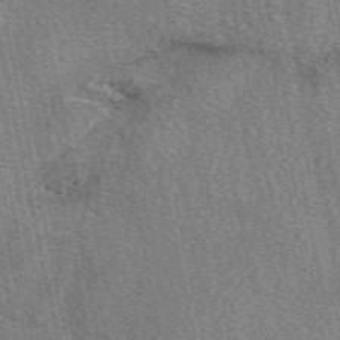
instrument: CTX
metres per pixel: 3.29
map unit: eAb
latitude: 50.0822
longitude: 114.5762
